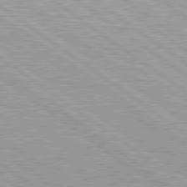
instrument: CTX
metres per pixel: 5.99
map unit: lApd
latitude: 79.5749
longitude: -140.4223
